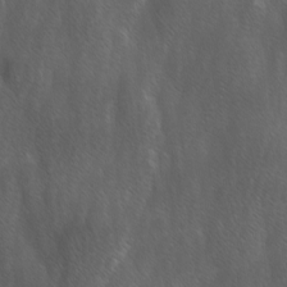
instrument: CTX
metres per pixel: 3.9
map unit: Ave
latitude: -0.4818
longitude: -112.8380
